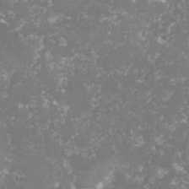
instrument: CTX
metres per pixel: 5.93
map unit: lHvf
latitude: -14.9731
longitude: -98.6112
